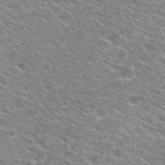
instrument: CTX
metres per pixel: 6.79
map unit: Nhu
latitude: 29.1214
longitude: -48.9892
